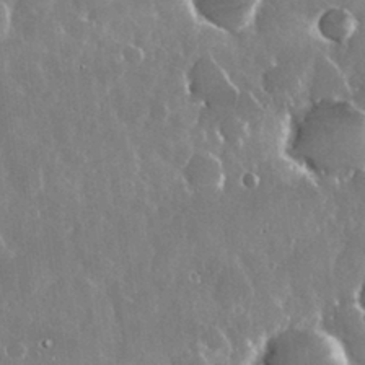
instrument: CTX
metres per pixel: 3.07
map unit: Nhu
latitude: 29.1025
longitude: -62.2901
